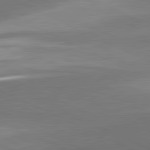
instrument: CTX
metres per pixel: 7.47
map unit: lApd
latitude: 81.7072
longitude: 157.1809
